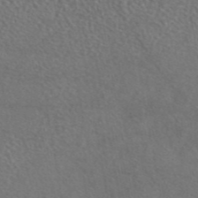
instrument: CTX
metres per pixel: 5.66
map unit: eAb
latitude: 45.2915
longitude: 114.5385
